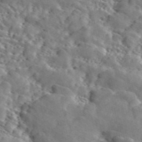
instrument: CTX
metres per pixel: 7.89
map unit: ANa
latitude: 46.4979
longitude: 49.1809
